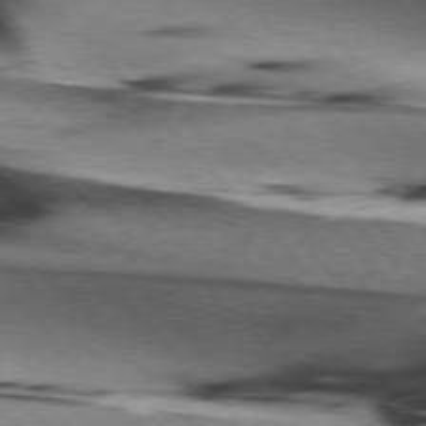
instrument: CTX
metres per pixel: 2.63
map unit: lApd
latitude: 76.2522
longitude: -64.7435
